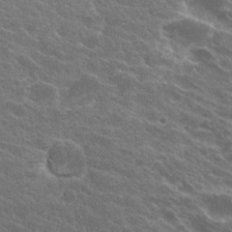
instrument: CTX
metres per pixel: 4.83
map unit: Hto
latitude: 24.7057
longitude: -40.5167
